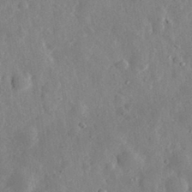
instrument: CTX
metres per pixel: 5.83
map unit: eHh
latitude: 32.5924
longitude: -78.4601
